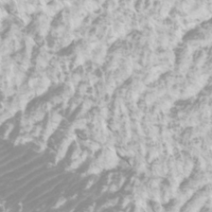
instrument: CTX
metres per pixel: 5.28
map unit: Htu
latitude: -10.0661
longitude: -74.6113
